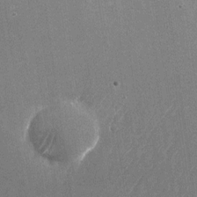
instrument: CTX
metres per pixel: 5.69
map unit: Nhu
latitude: -26.1227
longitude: -71.7072
